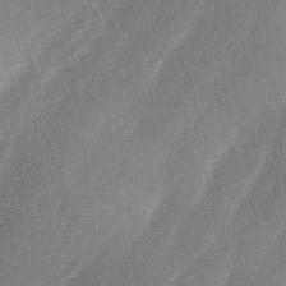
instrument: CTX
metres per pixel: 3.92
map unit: lAa
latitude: -4.1605
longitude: -128.8191
